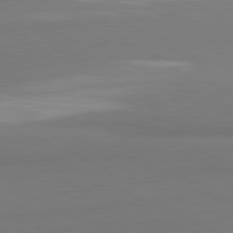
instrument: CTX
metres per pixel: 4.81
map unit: lApd
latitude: 81.3482
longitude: 178.1228
